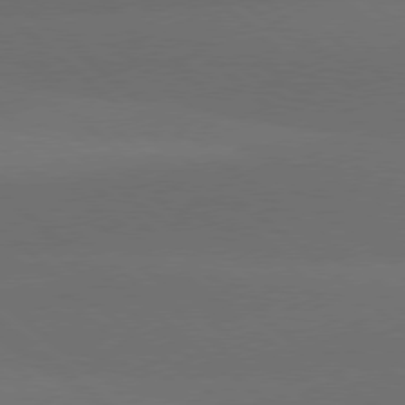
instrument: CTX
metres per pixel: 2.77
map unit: lApd
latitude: 77.9339
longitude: -56.6490
